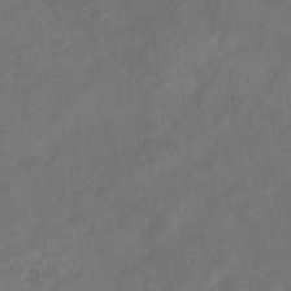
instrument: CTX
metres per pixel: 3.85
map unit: eHb
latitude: -32.7841
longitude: 72.6140
